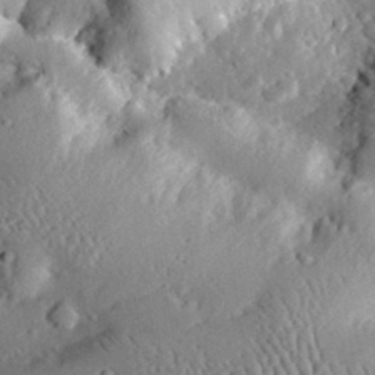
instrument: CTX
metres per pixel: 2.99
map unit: lHvf
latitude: 32.9514
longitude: -85.1214
